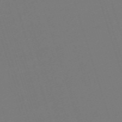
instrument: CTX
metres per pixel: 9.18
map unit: eHh
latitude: -63.1809
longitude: 51.3321
